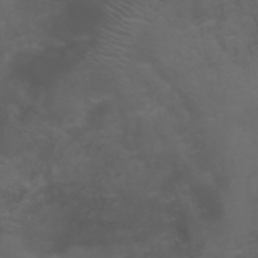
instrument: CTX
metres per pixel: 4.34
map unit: ANa
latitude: 36.0444
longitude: 14.1795
